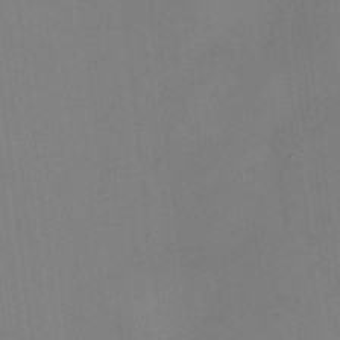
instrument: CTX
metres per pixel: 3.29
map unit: HNhu
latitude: -0.8030
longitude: -6.7246
